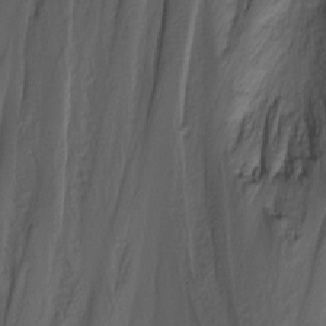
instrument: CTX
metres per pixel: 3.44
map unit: Nhu
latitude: -1.0865
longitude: -74.2145
